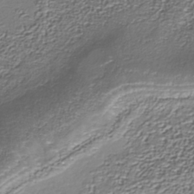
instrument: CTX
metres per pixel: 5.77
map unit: Nhu
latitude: -38.8786
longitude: -85.8961
